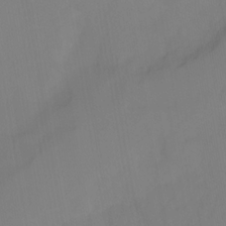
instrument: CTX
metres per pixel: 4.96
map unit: Nhu
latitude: -13.5399
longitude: -51.6316
